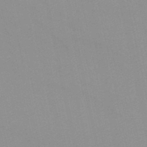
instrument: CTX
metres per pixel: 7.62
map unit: lHb
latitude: -45.8611
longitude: 69.9178
